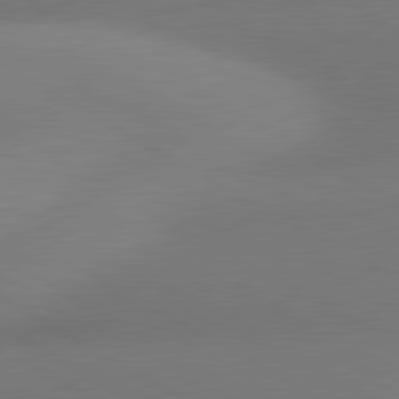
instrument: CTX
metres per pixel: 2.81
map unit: lApd
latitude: 80.8191
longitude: 130.5762
